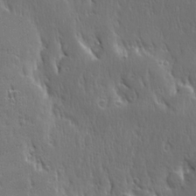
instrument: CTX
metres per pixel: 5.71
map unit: Ave
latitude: 22.6868
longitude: -135.5560
